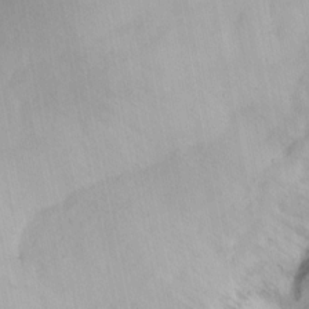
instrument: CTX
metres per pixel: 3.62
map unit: Ht
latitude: -15.4833
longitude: -41.8961
